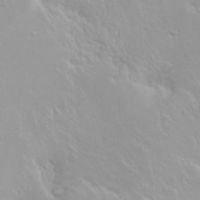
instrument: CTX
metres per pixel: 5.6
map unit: Ht
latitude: -2.1605
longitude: -60.9324
